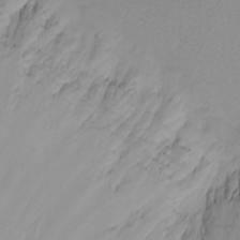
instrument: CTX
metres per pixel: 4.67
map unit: Nhu
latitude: -4.6140
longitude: -83.8583
